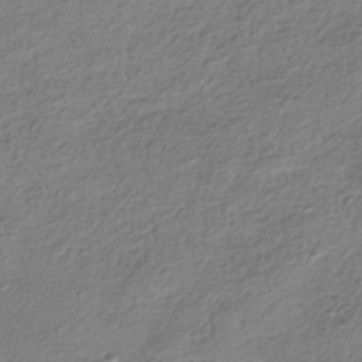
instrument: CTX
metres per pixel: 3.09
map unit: HNhu
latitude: -41.9178
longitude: 100.0094
